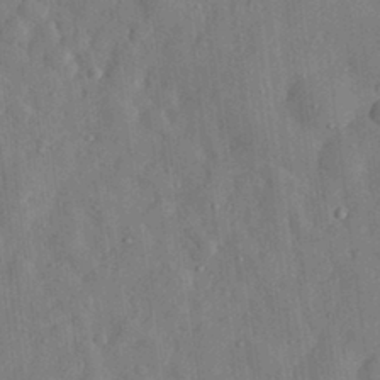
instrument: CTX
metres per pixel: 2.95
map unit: eHh
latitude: 29.8394
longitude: -76.8947
